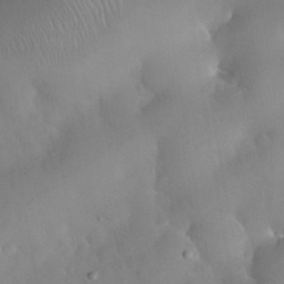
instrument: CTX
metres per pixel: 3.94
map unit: Nhu
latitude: 26.1011
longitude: -57.6693
